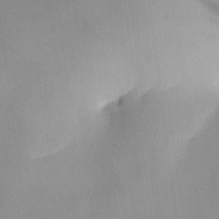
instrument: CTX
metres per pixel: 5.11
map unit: HNhu
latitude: 7.9906
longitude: 8.8219
